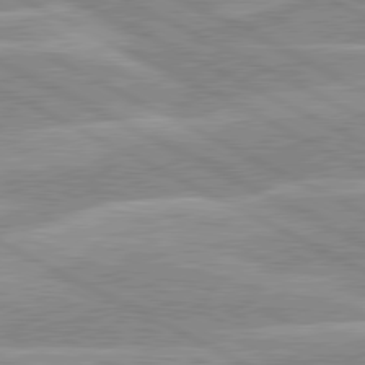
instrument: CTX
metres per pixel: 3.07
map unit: lApd
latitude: 80.3656
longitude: -125.2914
